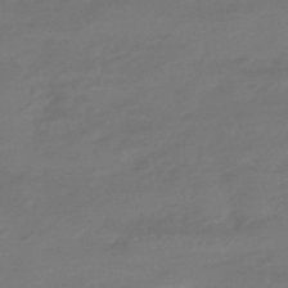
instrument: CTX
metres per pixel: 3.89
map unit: HNhu
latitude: -46.8597
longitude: 89.8611
